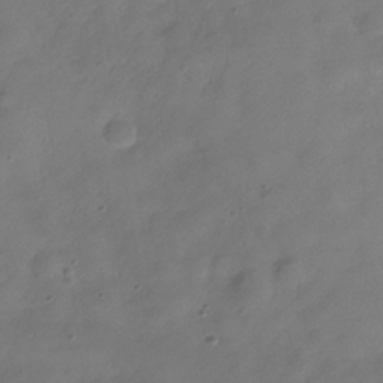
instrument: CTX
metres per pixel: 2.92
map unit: Hve
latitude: -31.4265
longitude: 94.8408
